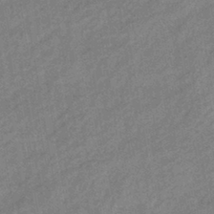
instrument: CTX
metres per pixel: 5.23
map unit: eHb
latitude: -41.2943
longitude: 82.1417
